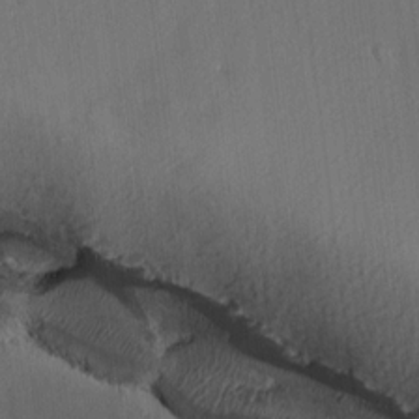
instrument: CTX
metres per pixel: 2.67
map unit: lAvf
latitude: 7.9150
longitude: 165.8045
